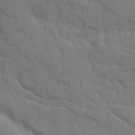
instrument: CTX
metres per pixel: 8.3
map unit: Ave
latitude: 14.8002
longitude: -130.3279
